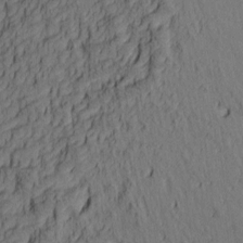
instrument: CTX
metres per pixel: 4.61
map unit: lAa
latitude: 5.1970
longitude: -115.1970
